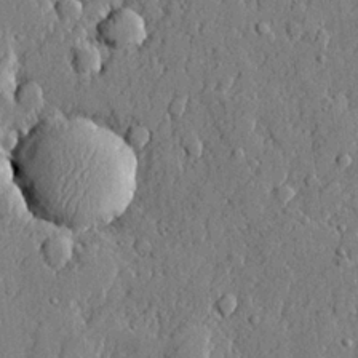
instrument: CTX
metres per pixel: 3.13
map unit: lHvf
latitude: 21.5371
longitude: 143.9556
